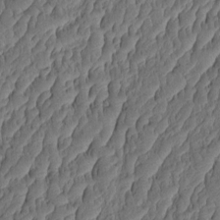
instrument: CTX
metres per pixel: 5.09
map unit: eHh
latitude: -2.7841
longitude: 17.6911
